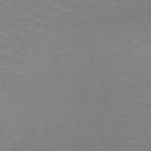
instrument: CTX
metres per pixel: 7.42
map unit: HNb
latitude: -48.1984
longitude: -46.0255
